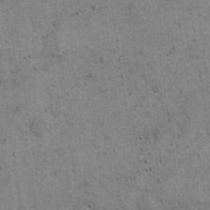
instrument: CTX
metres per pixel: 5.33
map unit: eHh
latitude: 15.4049
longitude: -68.4412
